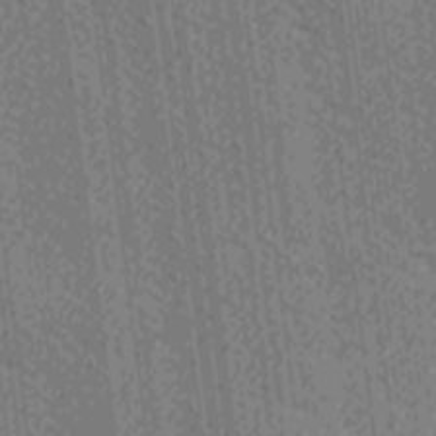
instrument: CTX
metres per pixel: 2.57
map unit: Ave
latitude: -7.2376
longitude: -123.2915
